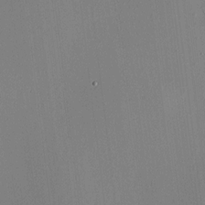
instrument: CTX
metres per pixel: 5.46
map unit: HNhu
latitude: 7.9150
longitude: 14.7464
